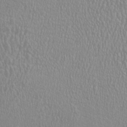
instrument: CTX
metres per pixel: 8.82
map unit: HNhu
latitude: -1.4077
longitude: 2.2928
